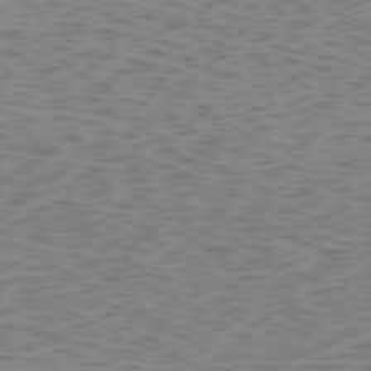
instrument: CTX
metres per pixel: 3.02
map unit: Hpe
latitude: -74.1228
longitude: 7.2754
